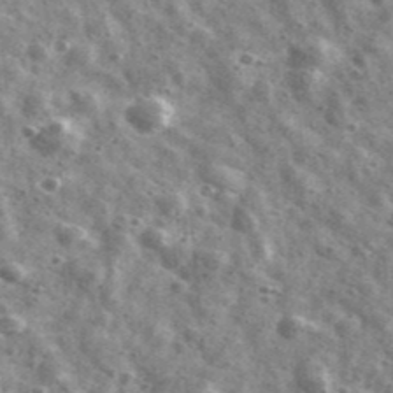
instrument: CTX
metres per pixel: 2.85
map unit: Ave
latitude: 41.6694
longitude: -106.8380
